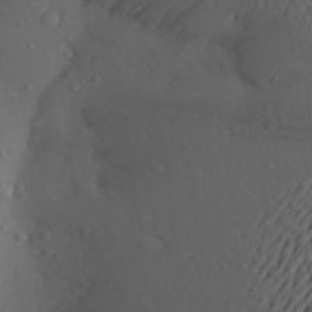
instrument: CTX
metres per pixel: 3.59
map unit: Aa
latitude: 23.0080
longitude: -145.7638
